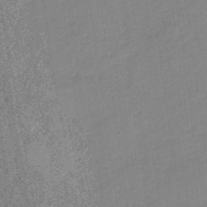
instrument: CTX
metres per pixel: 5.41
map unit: HNb
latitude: -44.5763
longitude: -37.5371
